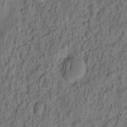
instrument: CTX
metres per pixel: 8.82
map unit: eHh
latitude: -2.3117
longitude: 17.5966
